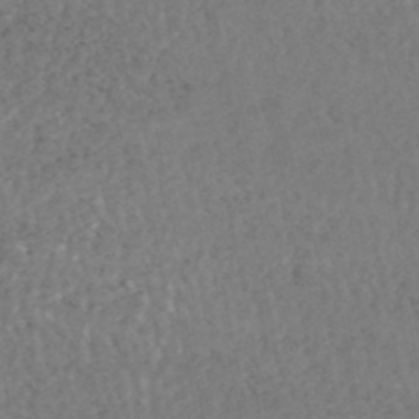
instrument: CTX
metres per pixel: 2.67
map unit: HNhu
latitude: -48.4062
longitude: 98.1795
